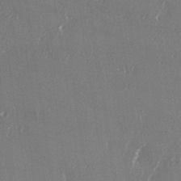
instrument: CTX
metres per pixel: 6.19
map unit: eHh
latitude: 34.4601
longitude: -132.8002
